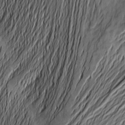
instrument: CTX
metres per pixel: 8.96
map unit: Htu
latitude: -2.7274
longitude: -176.8002
